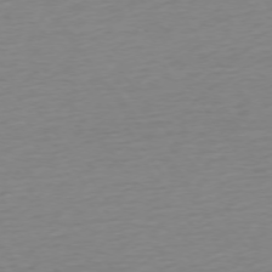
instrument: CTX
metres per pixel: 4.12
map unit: Ap
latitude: -74.8597
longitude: -71.5560
